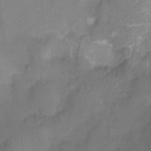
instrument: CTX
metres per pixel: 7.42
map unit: Ht
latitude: -5.6155
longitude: -19.7827
